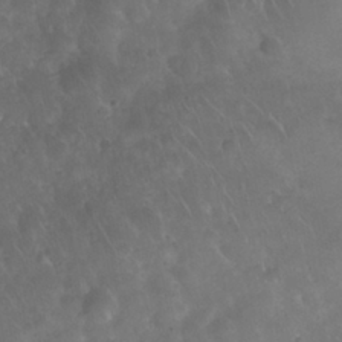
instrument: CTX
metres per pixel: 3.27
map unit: Nhu
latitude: 27.8395
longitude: -63.4238
